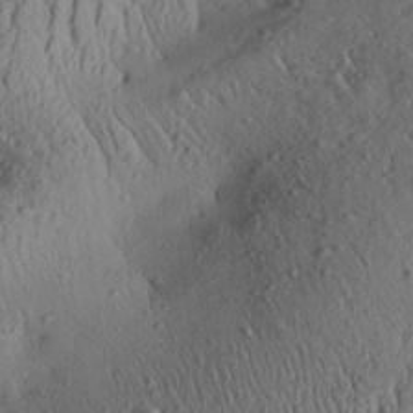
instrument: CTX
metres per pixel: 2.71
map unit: Aa
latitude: 28.4412
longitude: -135.3481
